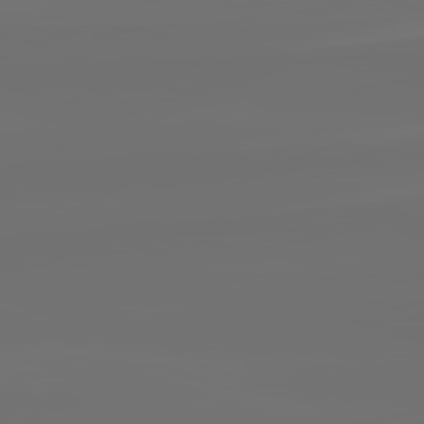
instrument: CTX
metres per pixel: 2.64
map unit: lApd
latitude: 82.2522
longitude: -160.7435
